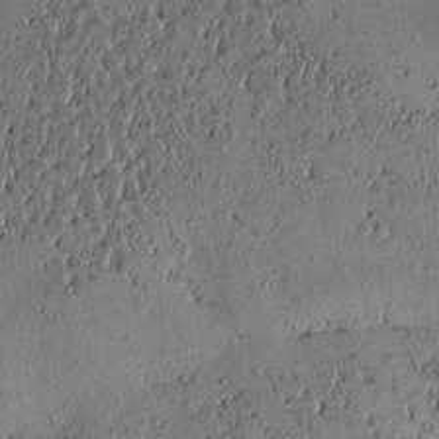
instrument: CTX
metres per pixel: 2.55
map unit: eHh
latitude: -1.1998
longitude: 19.3321
